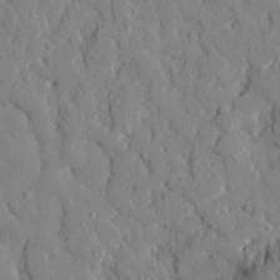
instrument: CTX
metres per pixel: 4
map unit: eHh
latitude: 28.0822
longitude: -77.4804
